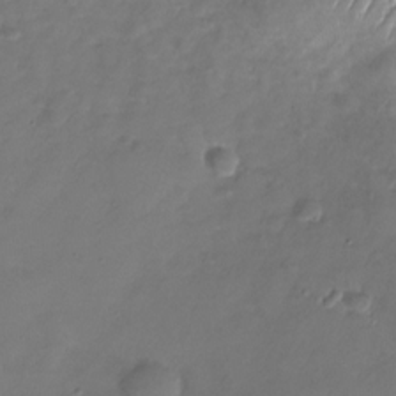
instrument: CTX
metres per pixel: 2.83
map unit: Nhu
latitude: -27.8233
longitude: -59.3293
